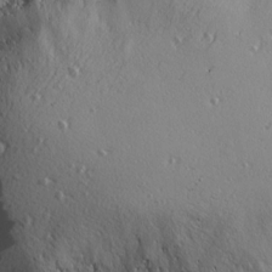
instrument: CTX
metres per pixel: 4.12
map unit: Ave
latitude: 12.5735
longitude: -101.3482
